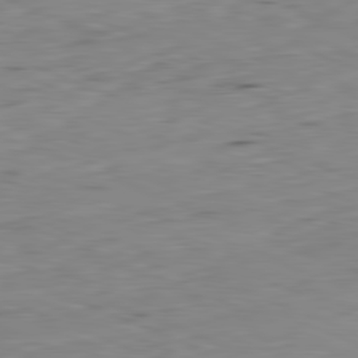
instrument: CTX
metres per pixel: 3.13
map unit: Ap
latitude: -81.9556
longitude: -68.0444
